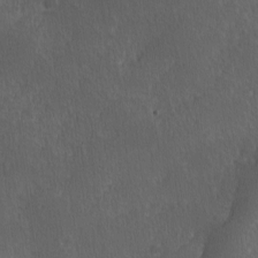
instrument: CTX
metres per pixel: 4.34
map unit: Ave
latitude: -0.1984
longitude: -113.6127
